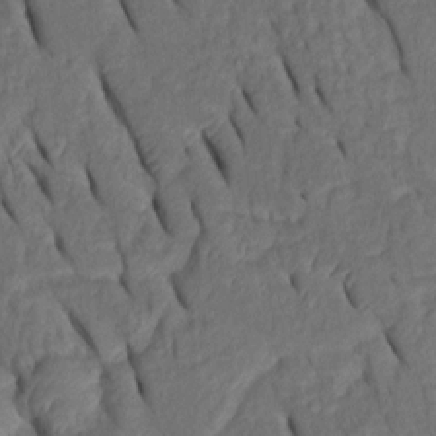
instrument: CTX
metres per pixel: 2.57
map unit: Htu
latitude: 0.1389
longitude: 149.8045
